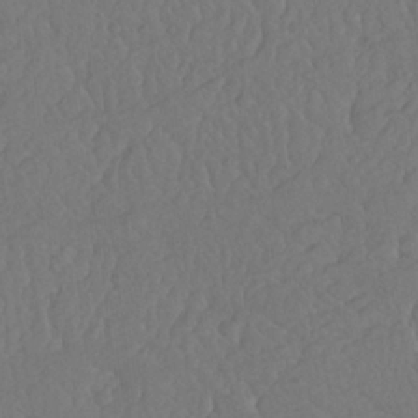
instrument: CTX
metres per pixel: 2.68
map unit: Nhu
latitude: 25.8394
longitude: -57.1970
